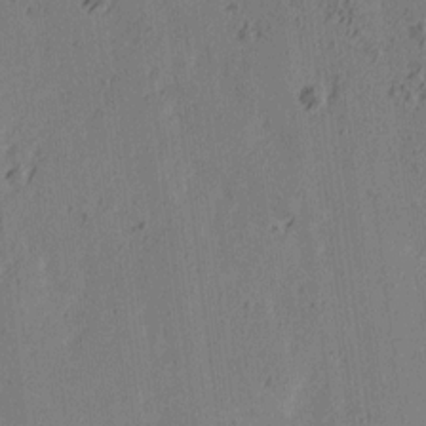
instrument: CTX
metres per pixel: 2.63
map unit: Ave
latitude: 14.2334
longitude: -106.3845
